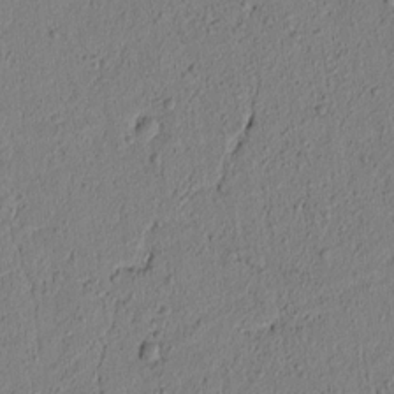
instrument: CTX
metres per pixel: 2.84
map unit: lAvf
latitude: 5.6316
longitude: 165.3132
